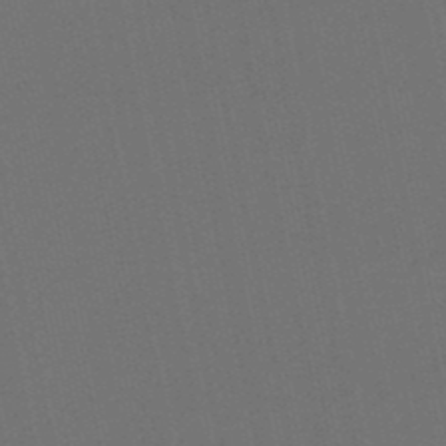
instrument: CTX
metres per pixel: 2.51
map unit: lHb
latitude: -49.5966
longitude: 72.4629
